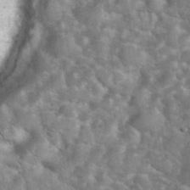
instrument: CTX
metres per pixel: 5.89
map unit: eHh
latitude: 37.4049
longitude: -64.8002
